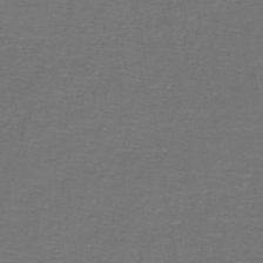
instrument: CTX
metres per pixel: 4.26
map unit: lHb
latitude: -43.6721
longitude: 56.6518
